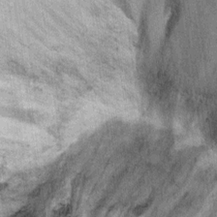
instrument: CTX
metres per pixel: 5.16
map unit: Ht
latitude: 9.2726
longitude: -38.0255
